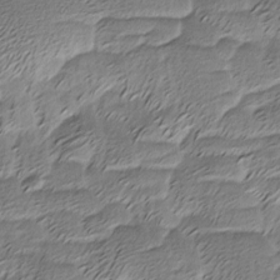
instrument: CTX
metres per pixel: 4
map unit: Ave
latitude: -8.3684
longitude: -123.2726
